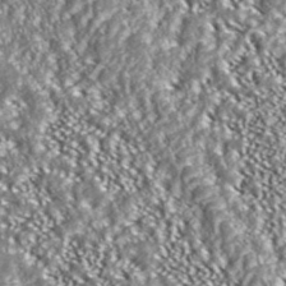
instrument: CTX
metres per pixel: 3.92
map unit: ANa
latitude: 43.6883
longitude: 36.8786
